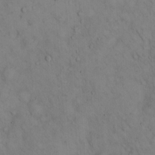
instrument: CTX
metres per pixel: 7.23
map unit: Hto
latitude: 13.4427
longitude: -59.4238
